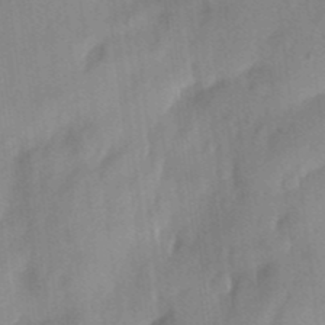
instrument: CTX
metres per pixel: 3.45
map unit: eHh
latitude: 5.4237
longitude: -74.0633
